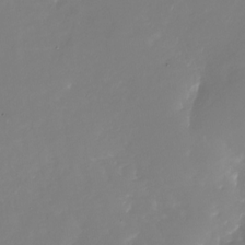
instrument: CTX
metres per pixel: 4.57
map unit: Nhu
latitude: -28.1984
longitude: -75.9717
